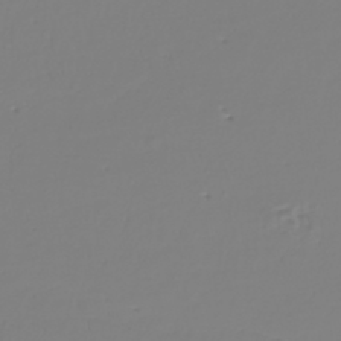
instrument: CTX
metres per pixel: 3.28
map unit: eHh
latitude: -42.1983
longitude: -33.0270
